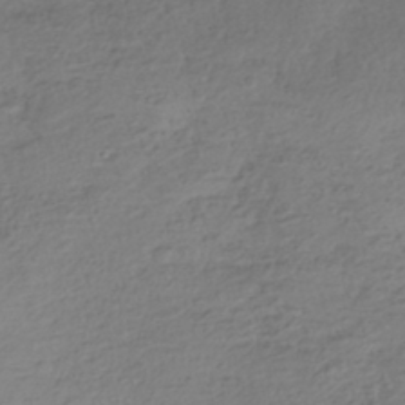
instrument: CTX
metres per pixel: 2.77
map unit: HNhu
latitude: -41.3321
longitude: 99.6911
